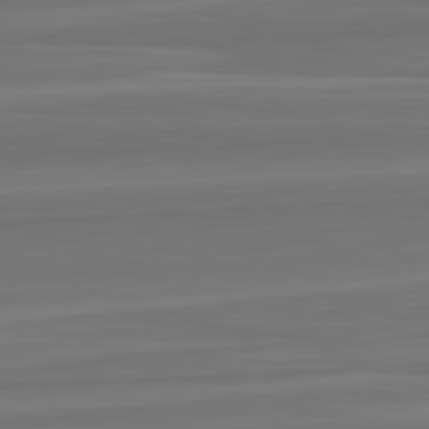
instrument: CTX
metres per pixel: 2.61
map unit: lApd
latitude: 82.8946
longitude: 168.1227
